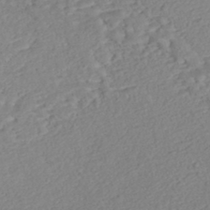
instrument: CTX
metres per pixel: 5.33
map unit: Nhe
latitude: -47.1053
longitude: -172.0633
